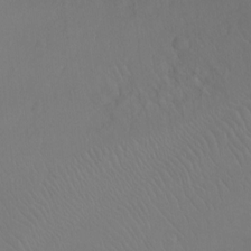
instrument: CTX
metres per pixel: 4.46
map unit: Ht
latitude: -7.9178
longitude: -37.1026
